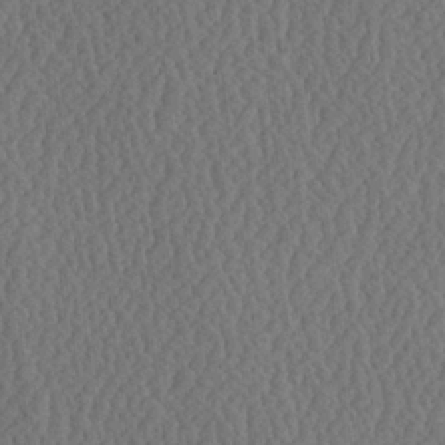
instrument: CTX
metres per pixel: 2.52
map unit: Ave
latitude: 23.8583
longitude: -134.6112
